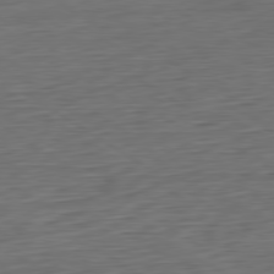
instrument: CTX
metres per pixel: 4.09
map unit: Ap
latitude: -80.4629
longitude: -68.8947
